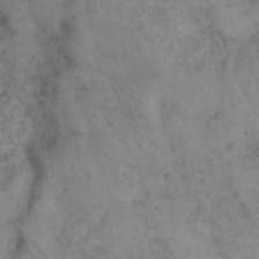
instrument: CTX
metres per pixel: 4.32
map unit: eHh
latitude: 21.0459
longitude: -60.5357
